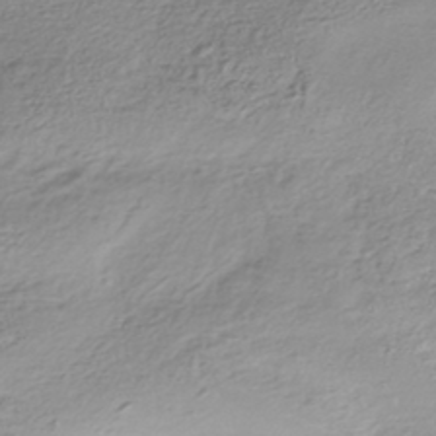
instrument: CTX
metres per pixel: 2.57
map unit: HNhu
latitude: -43.4076
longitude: 102.5196
